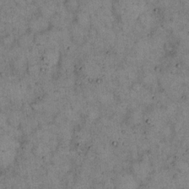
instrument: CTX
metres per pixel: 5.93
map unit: eHh
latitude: 15.8017
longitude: -62.1767
